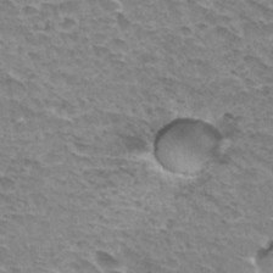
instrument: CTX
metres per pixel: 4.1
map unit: Hto
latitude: 33.3482
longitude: -44.5923
